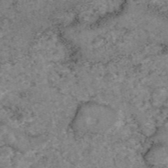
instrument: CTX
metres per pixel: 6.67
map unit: eAb
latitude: 47.0648
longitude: 118.4440
